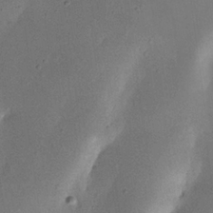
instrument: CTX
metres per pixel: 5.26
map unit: Nhu
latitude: 19.2159
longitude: -74.4223
